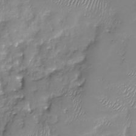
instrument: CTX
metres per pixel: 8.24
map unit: Nhu
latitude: -30.0472
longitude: -63.9717
